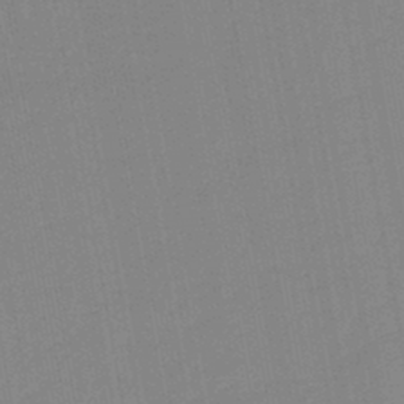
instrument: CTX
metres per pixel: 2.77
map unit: lHb
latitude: -44.5574
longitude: 63.3320
